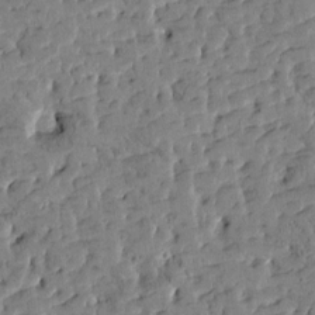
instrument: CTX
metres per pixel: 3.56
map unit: Htu
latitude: -3.0108
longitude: 176.0661
